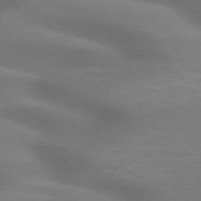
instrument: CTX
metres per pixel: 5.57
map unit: lApd
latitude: 75.0647
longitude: -59.8961
